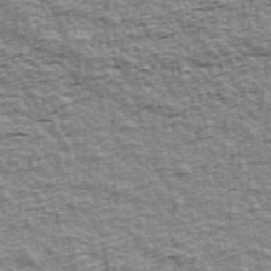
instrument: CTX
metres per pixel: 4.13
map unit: Ave
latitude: 42.2145
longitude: -112.9891
